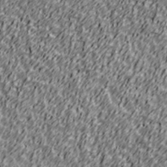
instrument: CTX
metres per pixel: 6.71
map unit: Ave
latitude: 41.1025
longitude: -113.1025
